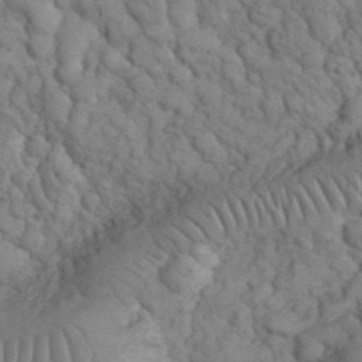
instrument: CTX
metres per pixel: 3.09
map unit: eHh
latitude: 32.7057
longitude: -66.6490
